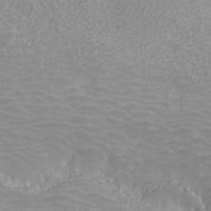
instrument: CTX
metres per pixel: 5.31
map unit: ANa
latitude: 40.3089
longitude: 22.8597
